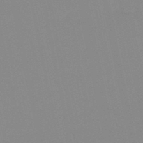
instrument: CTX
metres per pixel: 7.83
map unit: lHb
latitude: -49.0298
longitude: 80.9920
